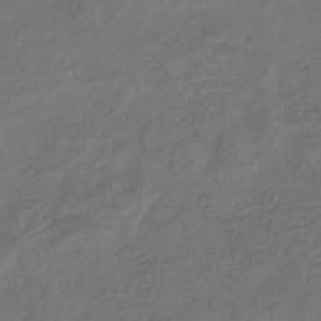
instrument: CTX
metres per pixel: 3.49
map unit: eHb
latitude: -34.7463
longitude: 80.3684
